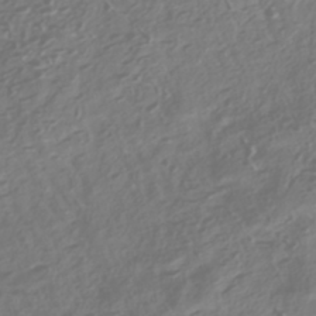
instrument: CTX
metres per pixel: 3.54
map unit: HNhu
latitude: -42.3873
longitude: 106.1606
